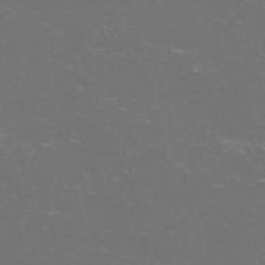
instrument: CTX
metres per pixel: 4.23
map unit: Nve
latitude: -57.5777
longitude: 52.4629
